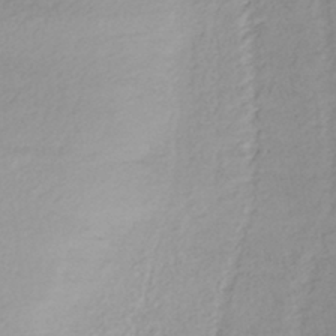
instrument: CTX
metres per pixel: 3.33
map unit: HNhu
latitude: -43.0297
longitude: 102.5952
